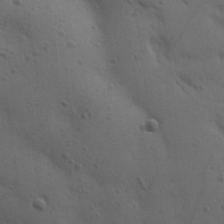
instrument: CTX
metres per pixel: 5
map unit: Ave
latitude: 23.0458
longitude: -135.8205
